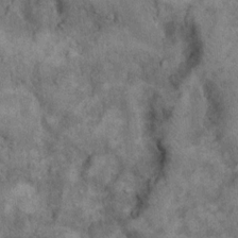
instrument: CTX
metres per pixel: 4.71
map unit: eHh
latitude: 17.8205
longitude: -62.2523
